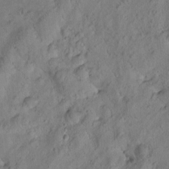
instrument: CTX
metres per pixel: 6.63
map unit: Htu
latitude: 0.2900
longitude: 175.6154
